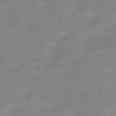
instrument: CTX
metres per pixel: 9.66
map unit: HNhu
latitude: -40.6140
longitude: 96.8219
